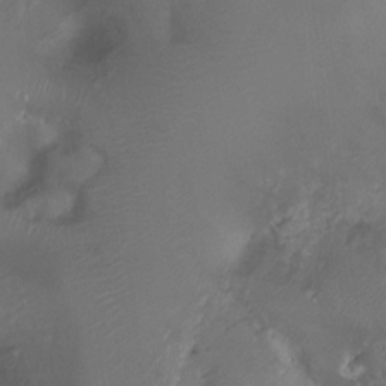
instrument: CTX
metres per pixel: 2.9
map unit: Ht
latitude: -7.0675
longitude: -27.2726
